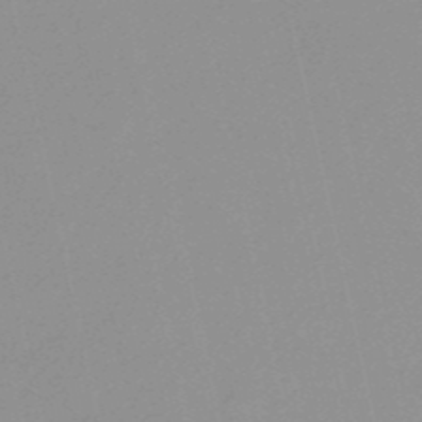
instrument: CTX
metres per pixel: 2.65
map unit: HNb
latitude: -52.0472
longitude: -51.2348
